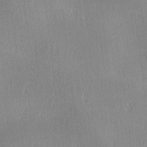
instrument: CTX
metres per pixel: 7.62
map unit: lAa
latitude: 1.3670
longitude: -117.2537
